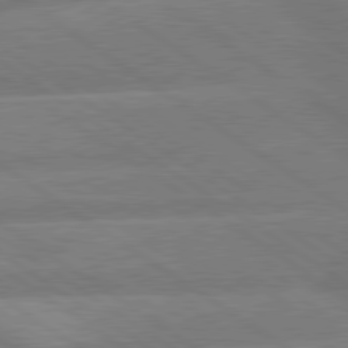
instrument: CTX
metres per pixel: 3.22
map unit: lApd
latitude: 79.6883
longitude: -164.5357
